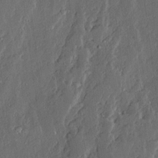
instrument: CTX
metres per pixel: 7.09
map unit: Ave
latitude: 14.1389
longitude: -136.7813
